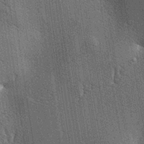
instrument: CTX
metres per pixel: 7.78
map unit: lAa
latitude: -7.6722
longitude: -124.3467
